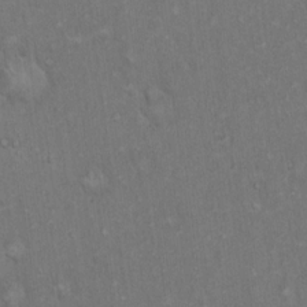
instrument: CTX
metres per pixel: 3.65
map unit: Hto
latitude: 15.3671
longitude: -60.8191
